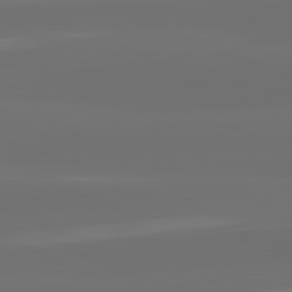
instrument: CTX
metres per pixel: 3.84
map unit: lApd
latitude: 82.3089
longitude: -167.3859
